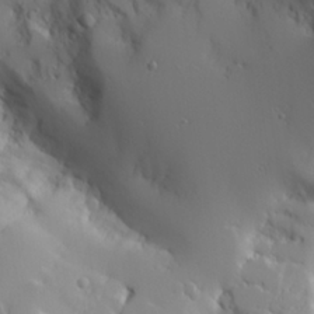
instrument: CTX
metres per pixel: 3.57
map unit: Aa
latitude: 25.3292
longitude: -127.0648
